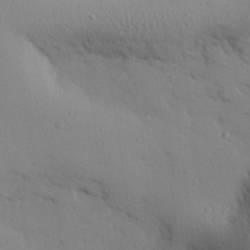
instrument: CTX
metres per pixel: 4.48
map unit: eHh
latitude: 26.6491
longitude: -75.4615
